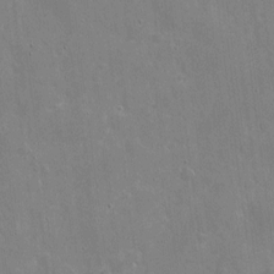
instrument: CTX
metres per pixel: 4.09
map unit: eHh
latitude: 9.9717
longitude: -70.3278
